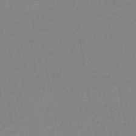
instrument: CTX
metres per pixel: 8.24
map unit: lHb
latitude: -41.4454
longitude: 63.5588
